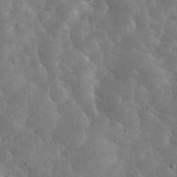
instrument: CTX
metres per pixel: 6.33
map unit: eHh
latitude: 34.6301
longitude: -68.3467
